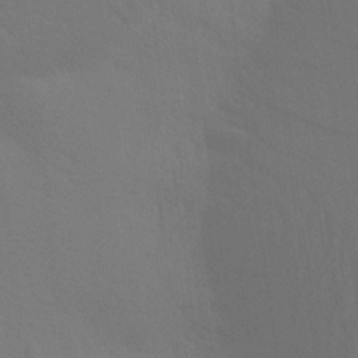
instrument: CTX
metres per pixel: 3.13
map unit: Aa
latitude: 26.5924
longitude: -145.6505
